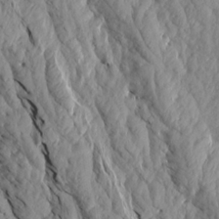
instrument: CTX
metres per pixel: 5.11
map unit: Aa
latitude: 18.0633
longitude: -146.2145
